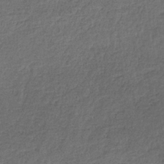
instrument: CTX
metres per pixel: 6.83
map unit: HNb
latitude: -35.7100
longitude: 59.0486
